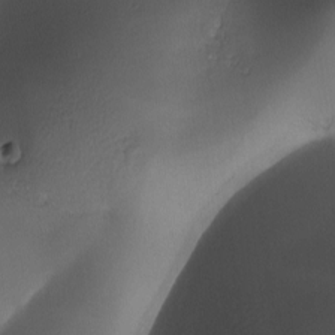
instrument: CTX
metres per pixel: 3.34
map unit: Ave
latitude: -10.7652
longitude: -122.2522
